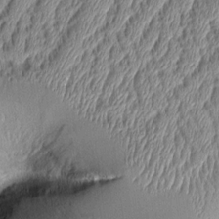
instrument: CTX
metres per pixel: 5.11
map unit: Aa
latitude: 9.4238
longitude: -129.0269
